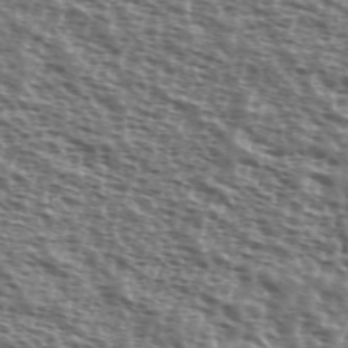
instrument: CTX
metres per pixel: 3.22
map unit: Ave
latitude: 38.8380
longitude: -111.6316
